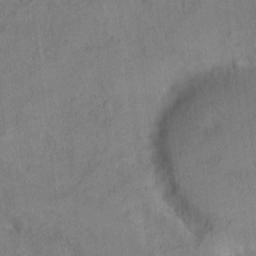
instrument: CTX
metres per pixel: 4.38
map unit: Hto
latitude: 4.6113
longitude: -61.0458
